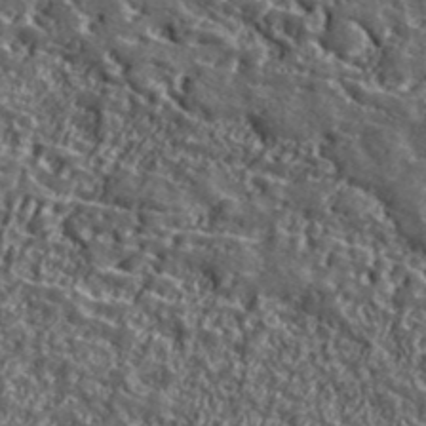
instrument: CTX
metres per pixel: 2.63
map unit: lHvf
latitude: 42.0633
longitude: -90.2334
